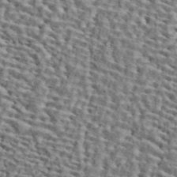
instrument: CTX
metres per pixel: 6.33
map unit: ANa
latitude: 45.1781
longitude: 39.5966
